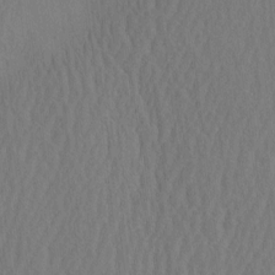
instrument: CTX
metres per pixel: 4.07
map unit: eHh
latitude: -2.7652
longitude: 16.5385
